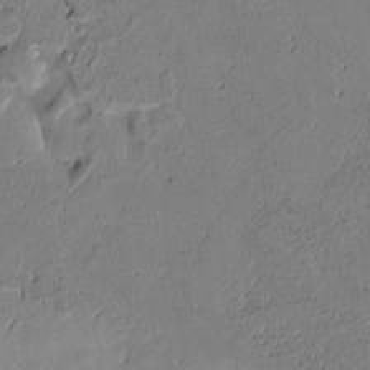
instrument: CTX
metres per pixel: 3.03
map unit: Htu
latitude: 3.7260
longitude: 151.8611
